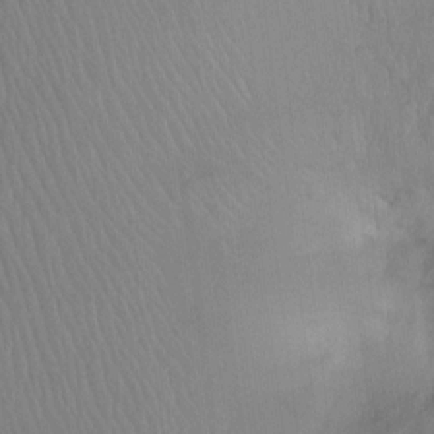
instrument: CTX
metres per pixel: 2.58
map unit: Ht
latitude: -7.8989
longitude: -38.3467
